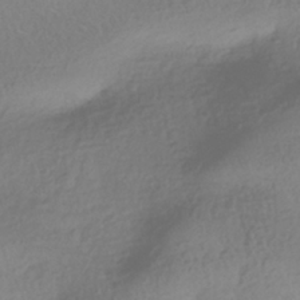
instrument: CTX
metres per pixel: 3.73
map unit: HNhu
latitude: -41.8044
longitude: 97.7667
